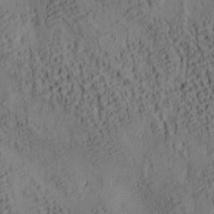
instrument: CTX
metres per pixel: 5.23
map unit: lAa
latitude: 6.9325
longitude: -114.9891
